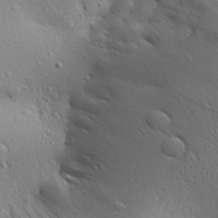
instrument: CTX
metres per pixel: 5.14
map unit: Aa
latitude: 29.4048
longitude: -139.5371
